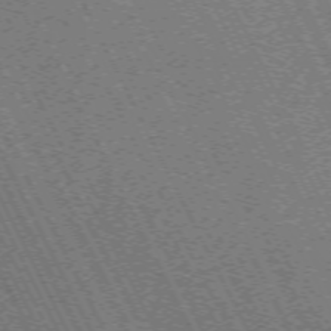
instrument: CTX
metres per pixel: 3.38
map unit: Hpe
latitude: -71.4832
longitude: 9.3132
